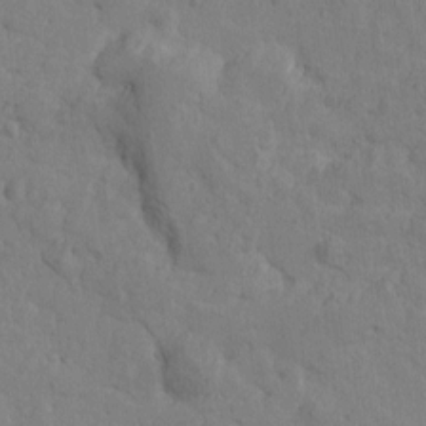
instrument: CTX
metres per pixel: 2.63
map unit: Htu
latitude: -3.1998
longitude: -175.4615
